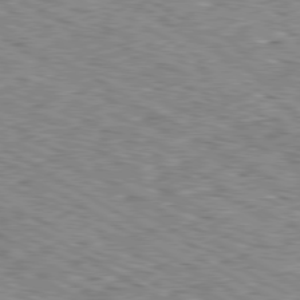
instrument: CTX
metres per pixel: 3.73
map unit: Ap
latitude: -80.3118
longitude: -48.8947
